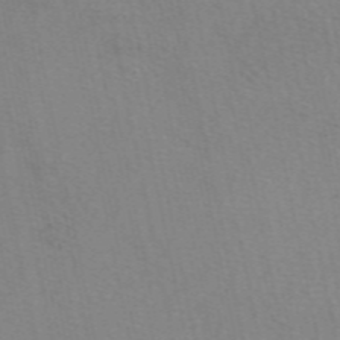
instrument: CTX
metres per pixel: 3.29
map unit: eAb
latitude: 50.2711
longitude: 104.5007
